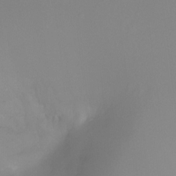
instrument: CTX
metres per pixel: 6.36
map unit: Ht
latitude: -11.8422
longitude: -46.0633
